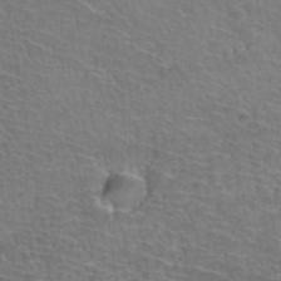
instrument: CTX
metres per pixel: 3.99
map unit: Hto
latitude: 36.8002
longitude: -43.7639
